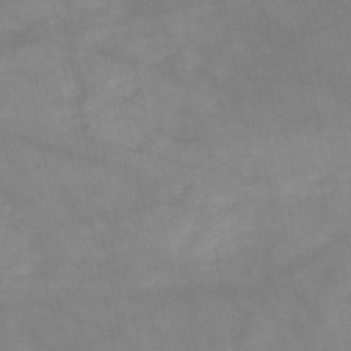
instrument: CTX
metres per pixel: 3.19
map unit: HNb
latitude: -49.1431
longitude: -38.9891
